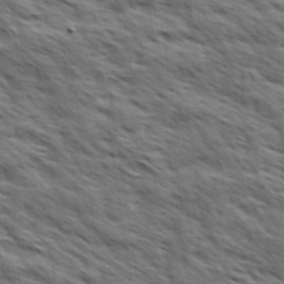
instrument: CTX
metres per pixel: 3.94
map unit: Hve
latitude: 31.6505
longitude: 149.6155
